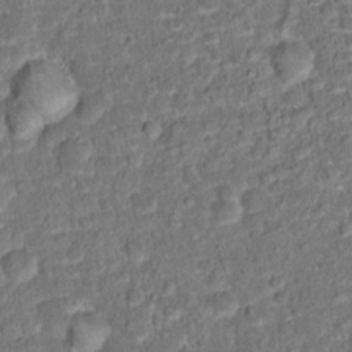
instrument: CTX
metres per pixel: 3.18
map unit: Hto
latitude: 15.6316
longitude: -39.2726
